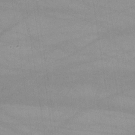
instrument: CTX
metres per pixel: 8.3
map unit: lHvf
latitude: -10.4629
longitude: -101.7450
